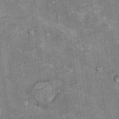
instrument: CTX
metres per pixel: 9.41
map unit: Hto
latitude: 10.6113
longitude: -36.4601
